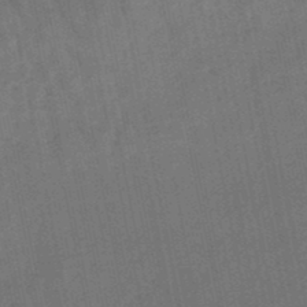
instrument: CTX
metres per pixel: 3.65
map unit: lHb
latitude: -47.7099
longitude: 77.1620
